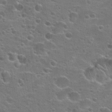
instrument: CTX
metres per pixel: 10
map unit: Hto
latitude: 23.7072
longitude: -47.0081
